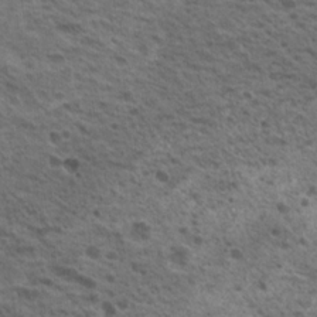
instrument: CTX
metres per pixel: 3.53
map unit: Nhu
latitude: 19.6505
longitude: -31.4616
